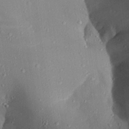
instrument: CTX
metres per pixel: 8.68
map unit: Aa
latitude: 28.1389
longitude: -132.6868
